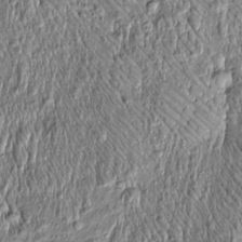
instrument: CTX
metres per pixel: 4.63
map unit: Htu
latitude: -4.6518
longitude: 159.3321
